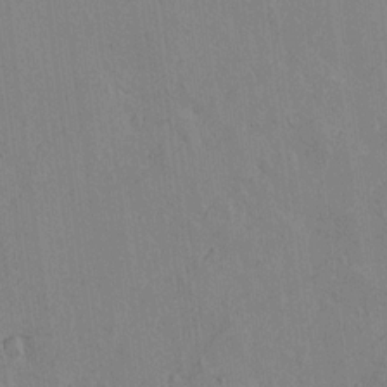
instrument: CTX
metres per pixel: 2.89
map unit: lAvf
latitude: 15.3482
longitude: -125.4993
